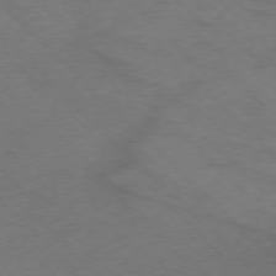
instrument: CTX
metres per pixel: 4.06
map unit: Ap
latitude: -76.3495
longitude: -78.4790
